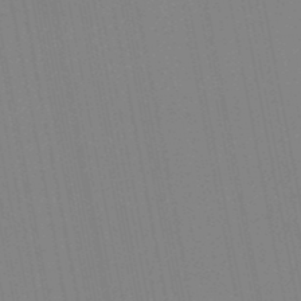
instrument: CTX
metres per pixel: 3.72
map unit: lHb
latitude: -48.5007
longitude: 67.0675
